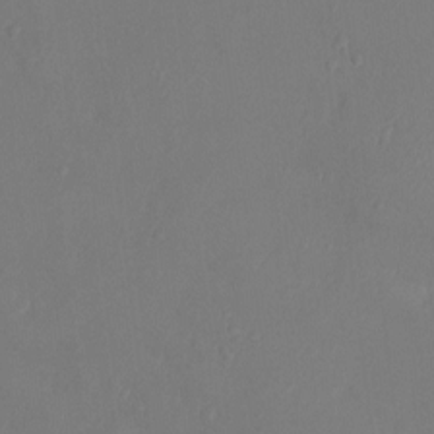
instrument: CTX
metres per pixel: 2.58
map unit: Ht
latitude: -11.7667
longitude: -20.8191
